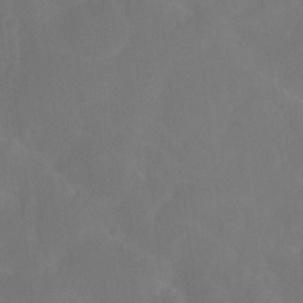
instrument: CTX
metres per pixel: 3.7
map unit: Htu
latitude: -12.4251
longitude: -73.6316
